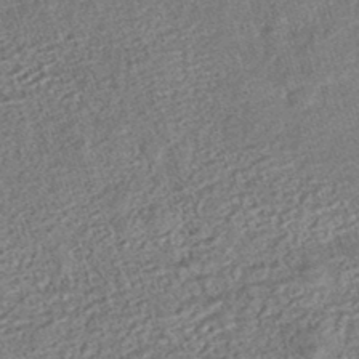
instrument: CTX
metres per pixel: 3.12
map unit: HNhu
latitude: -47.2565
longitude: 99.6533
